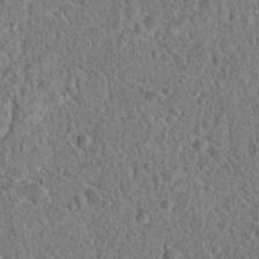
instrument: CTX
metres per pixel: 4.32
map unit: Hto
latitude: 19.1214
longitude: -42.7624
